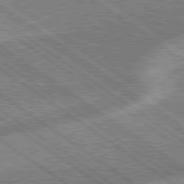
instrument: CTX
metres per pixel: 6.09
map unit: lApd
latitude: 79.0270
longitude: -171.8772
